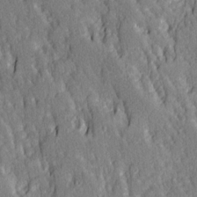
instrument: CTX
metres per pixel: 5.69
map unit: Ave
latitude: 14.4601
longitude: -131.7828
